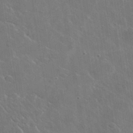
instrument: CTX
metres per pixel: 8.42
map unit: lHvf
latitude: 36.0822
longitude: -92.2333
